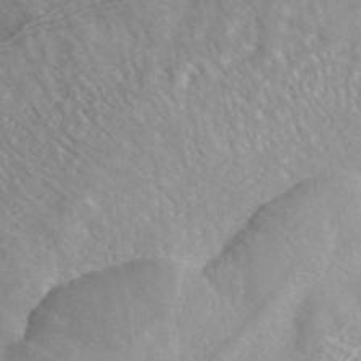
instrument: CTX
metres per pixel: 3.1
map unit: ANa
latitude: 45.2726
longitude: 27.1431
